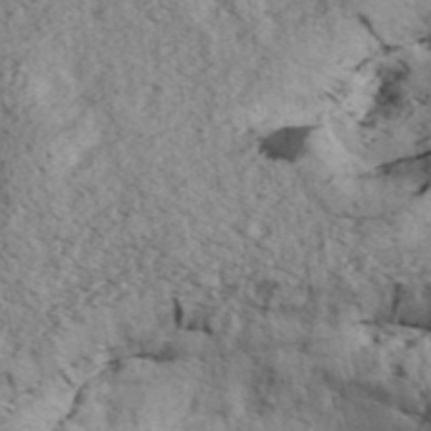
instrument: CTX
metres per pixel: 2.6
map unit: Aa
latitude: 31.1592
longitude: -136.9325
